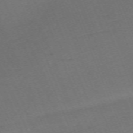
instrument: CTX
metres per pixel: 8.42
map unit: Nhu
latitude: -68.1227
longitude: 38.0094
